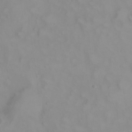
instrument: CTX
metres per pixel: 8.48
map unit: eHh
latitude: 22.8191
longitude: -61.5560
